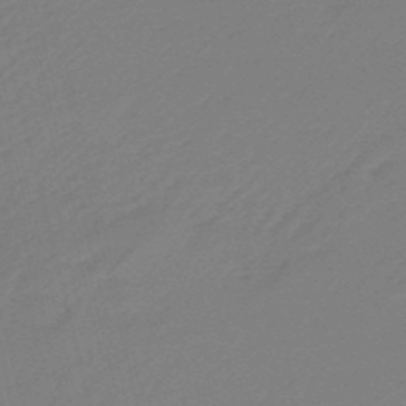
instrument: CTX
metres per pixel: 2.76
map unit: eHb
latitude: -46.8597
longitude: 86.8786
